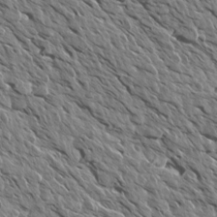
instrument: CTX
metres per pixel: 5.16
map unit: Aa
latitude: 13.7828
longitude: -141.4426
